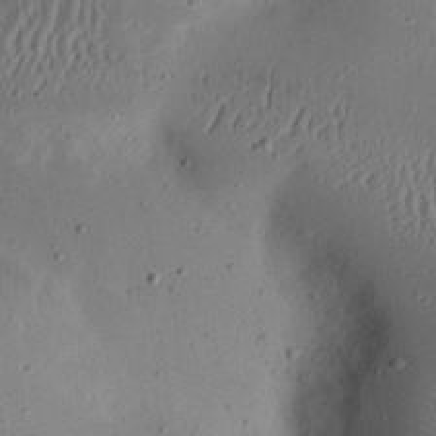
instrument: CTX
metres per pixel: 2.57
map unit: eHh
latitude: 23.5938
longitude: -70.3089
